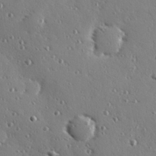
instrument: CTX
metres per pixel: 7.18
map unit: Hve
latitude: 26.5546
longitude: -93.1781
